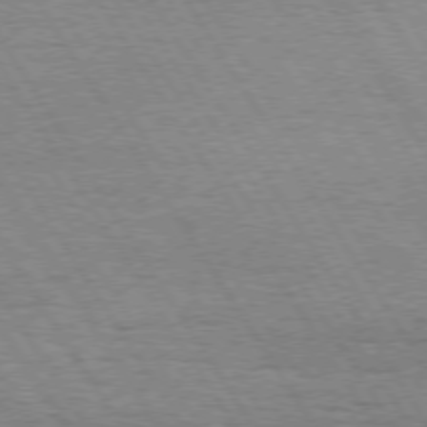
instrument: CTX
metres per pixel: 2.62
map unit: Hpe
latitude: 73.8206
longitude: -130.3657
